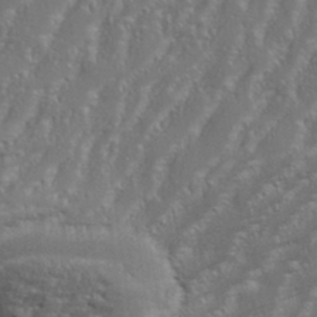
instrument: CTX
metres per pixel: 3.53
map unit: eHh
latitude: 34.8002
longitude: -132.4979
